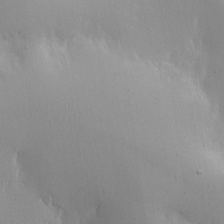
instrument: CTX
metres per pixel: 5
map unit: Nhe
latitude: -1.8990
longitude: -59.5182
